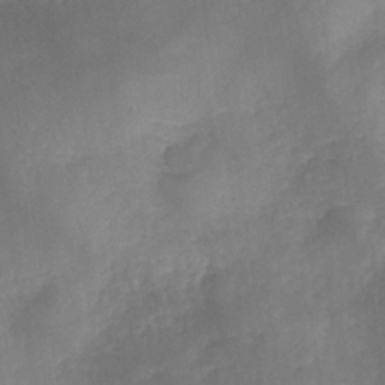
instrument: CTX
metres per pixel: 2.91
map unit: Nhe
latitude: -38.0283
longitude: -146.9703
